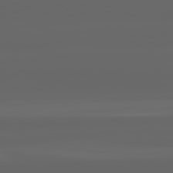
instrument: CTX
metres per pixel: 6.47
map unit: lApd
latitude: 82.2333
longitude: -169.6883
